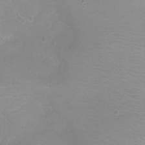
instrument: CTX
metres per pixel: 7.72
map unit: Ht
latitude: -6.4629
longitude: -19.4615
